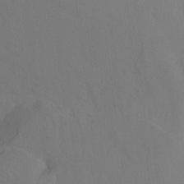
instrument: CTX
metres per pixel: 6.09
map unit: Hto
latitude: -13.8234
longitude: -43.3671
